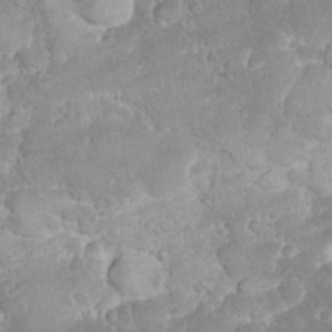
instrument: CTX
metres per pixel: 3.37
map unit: eHh
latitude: 32.0444
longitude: -64.4412
